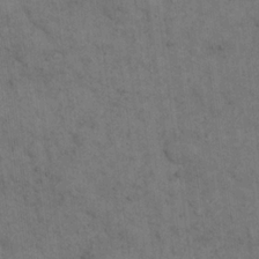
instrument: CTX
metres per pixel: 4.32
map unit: eHh
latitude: 18.5545
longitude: -63.5182
